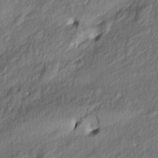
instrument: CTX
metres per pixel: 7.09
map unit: Nve
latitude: -6.9541
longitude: 174.0472
